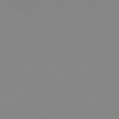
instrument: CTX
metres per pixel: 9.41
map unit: Hpe
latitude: 78.5168
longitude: -165.1214
